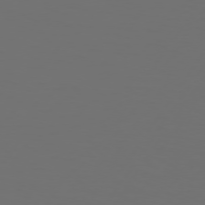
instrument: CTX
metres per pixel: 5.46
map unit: Hpe
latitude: 74.2334
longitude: -130.6113
